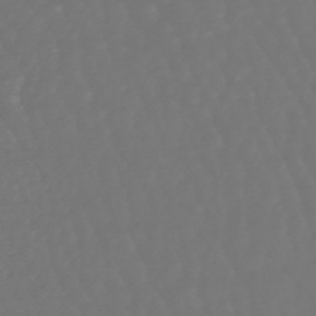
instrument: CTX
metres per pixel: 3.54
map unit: eHb
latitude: -47.0486
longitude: 79.4454
